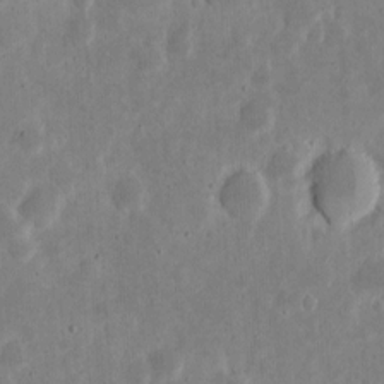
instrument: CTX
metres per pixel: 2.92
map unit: eHh
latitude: 6.4601
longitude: -70.6490
